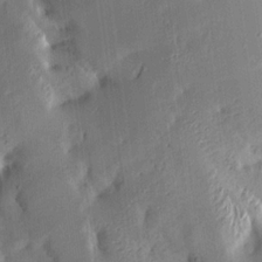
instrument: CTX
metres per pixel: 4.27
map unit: Aa
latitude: 15.8206
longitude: -148.9136
